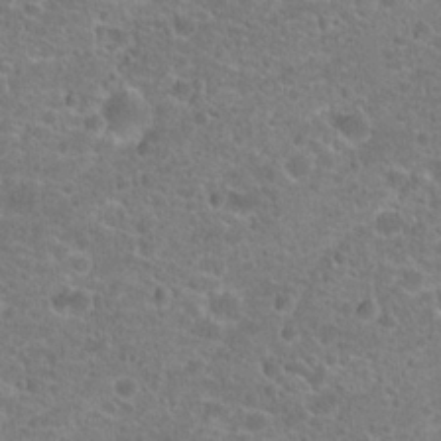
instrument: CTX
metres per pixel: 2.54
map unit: Hto
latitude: 20.5357
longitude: -43.0270
